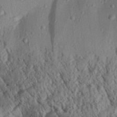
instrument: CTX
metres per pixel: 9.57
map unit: Aa
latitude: 30.7058
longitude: -137.6883
